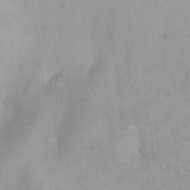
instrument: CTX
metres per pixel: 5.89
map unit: HNhu
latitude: 6.8380
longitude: 9.6155
